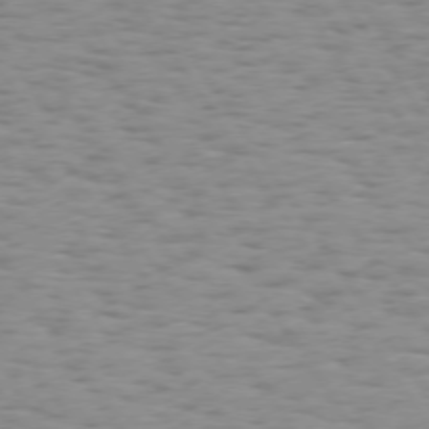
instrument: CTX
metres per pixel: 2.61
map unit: Hpe
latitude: 73.4049
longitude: -132.4790
